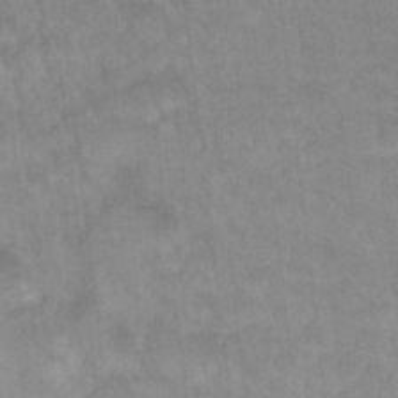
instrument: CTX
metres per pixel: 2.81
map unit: Hto
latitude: 16.8380
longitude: -34.8569
